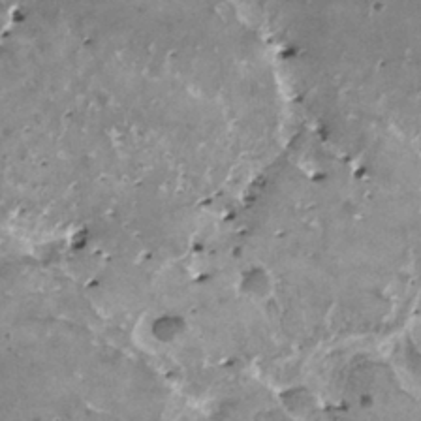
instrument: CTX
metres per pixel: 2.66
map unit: HNhu
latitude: 1.8583
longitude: 6.1983
